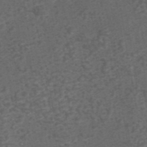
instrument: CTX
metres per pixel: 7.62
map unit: eAb
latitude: 43.5371
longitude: 106.0661
